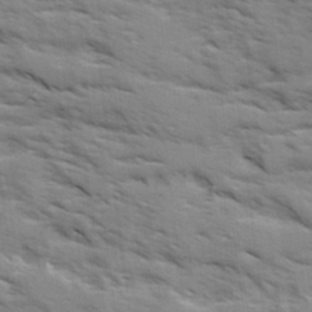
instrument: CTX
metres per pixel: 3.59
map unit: Ave
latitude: 1.3859
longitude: -110.1956
